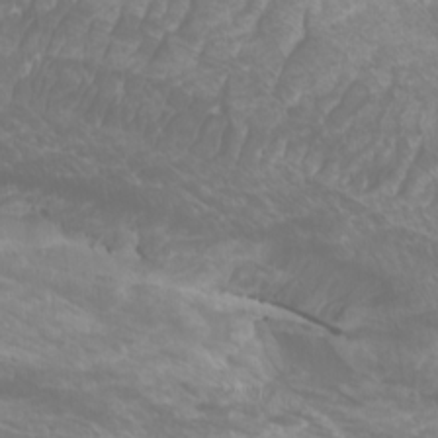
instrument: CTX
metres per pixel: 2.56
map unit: Htu
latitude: -6.9163
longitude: -74.3467
